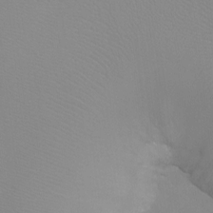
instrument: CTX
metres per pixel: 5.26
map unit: Ht
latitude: -8.1228
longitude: -34.2333
